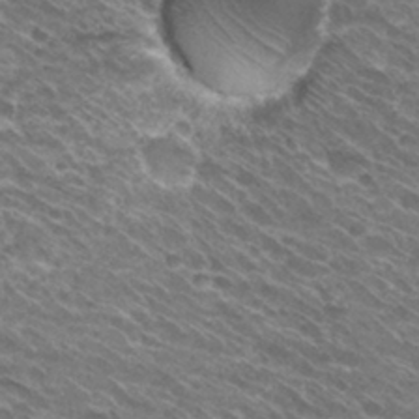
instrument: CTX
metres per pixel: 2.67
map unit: Hto
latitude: 30.6680
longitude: -43.6694
